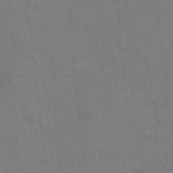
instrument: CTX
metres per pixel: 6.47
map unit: Hto
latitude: 14.5357
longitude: -57.7071
